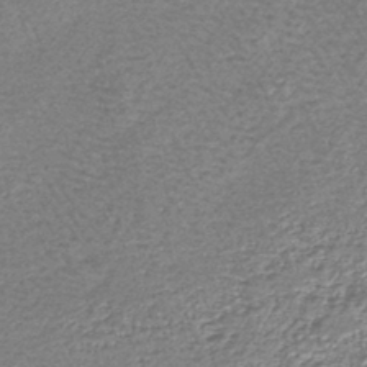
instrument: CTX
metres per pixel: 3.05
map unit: lHb
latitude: -43.5777
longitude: 78.7463
